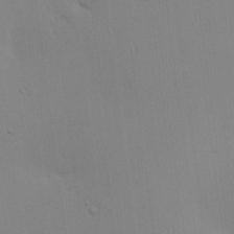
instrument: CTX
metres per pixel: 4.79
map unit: Aa
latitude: 18.3845
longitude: -143.7828
